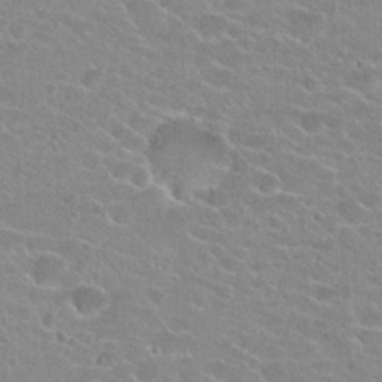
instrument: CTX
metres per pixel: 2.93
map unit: Hto
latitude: 23.8205
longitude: -43.8206
